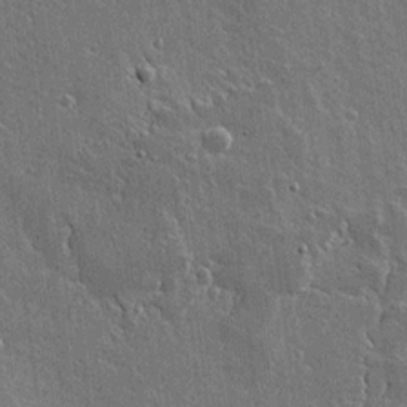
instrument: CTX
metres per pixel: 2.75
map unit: lAvf
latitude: 15.9528
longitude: -128.6490
